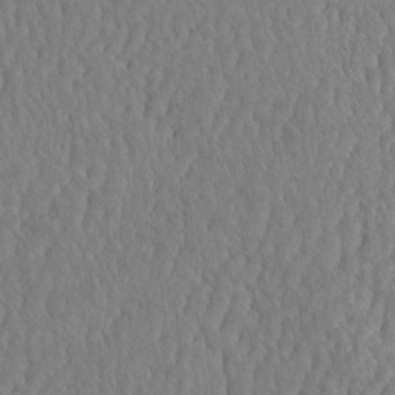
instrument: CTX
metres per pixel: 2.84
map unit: eHh
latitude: -3.8611
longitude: 15.1620
